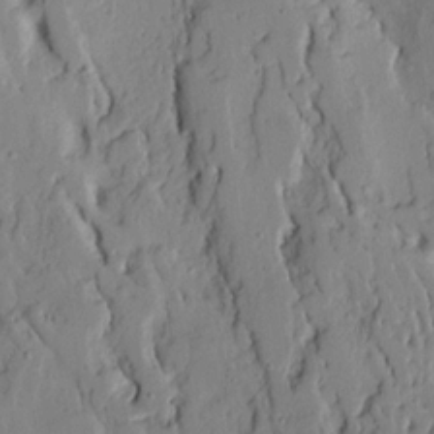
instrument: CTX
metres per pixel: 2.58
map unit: Ave
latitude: 18.1011
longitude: -128.7624
